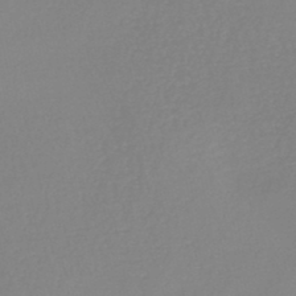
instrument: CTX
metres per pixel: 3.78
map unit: HNb
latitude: -45.0864
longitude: -45.2726
